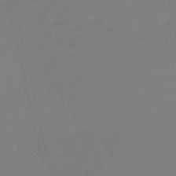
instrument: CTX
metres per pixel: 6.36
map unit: lHb
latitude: -49.3510
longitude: 76.0472
